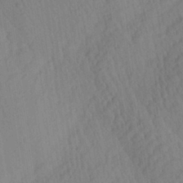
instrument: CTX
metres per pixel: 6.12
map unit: Aa
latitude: 27.3293
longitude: -141.4237
